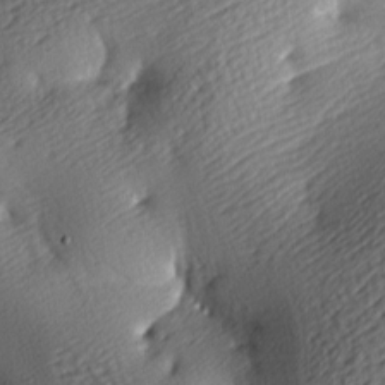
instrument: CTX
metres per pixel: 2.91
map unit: lAa
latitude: -9.5021
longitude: -125.9906
